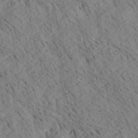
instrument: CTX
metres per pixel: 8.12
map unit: Ave
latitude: 20.8758
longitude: -140.3845
